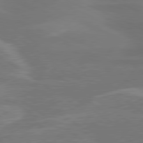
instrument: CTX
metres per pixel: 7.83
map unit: lApd
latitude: 79.9528
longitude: -121.6694
